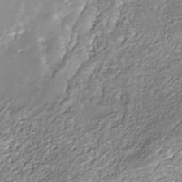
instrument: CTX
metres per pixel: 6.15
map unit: Nhe
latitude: -37.8422
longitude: -88.1956
